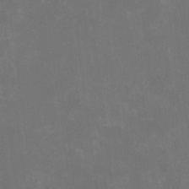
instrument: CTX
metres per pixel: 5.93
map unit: HNhu
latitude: 1.2726
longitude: -1.3103
